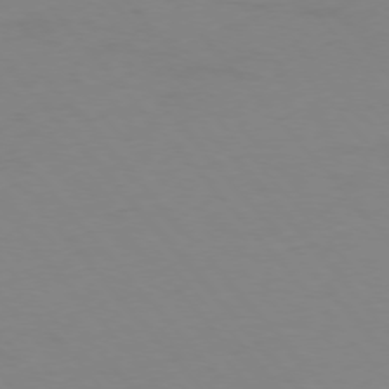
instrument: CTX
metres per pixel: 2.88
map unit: Hpe
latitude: -76.2928
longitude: -19.2915
